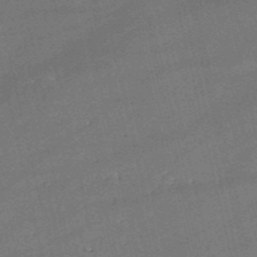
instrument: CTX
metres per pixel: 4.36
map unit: HNb
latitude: -51.4076
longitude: -40.7624
